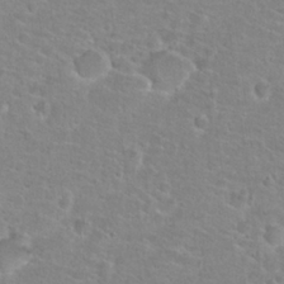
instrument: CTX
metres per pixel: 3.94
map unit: Hto
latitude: 25.2914
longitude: -48.6679
